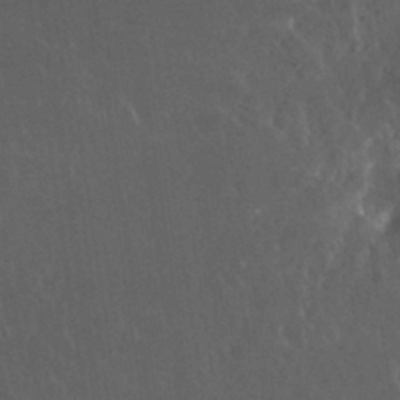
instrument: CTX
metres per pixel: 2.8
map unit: Nhu
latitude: 30.6113
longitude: -57.0458
